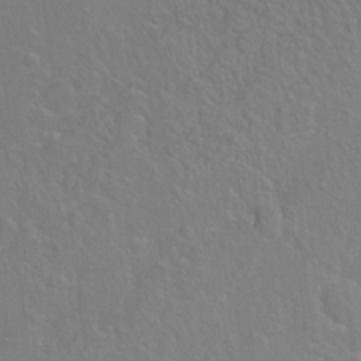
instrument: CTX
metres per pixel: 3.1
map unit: Ht
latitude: -6.7463
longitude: -37.2348
